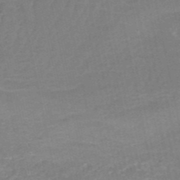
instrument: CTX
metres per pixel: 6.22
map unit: HNb
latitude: -51.3321
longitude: -48.3467
